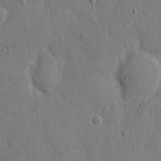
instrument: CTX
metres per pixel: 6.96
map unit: eHh
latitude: 8.1200
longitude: -68.4601
